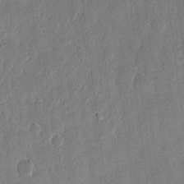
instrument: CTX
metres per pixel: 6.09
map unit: eHh
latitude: 12.8569
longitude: -68.5357
